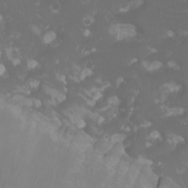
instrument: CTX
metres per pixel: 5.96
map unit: Htu
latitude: -11.1620
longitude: -73.0836
